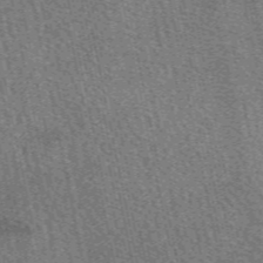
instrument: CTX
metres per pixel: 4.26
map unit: eAb
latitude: 50.4034
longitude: 113.3888
